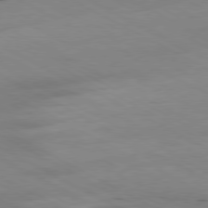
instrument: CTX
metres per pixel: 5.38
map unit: Ap
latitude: -80.8975
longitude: -93.0080
